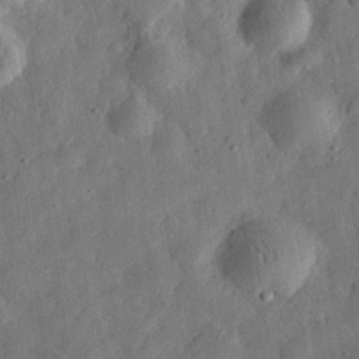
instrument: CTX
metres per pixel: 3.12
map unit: eHh
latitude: 31.5371
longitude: -76.1577
